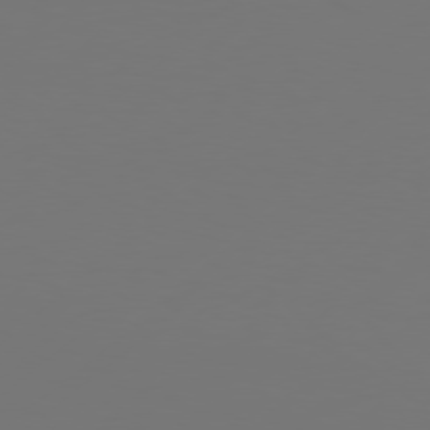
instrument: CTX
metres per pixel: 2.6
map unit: Hpe
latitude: 76.9891
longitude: -130.2901
